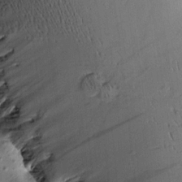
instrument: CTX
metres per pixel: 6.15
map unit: Aa
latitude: 9.7450
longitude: -141.8583
